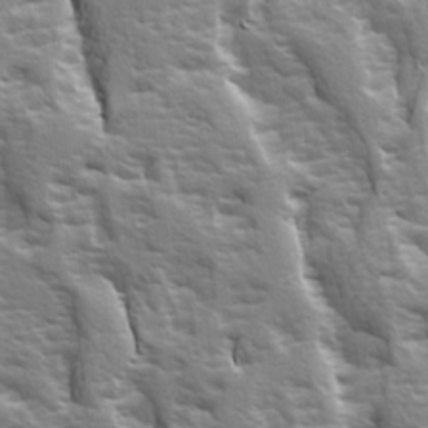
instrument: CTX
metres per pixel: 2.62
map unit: Ave
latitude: 15.0081
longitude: -131.5749
